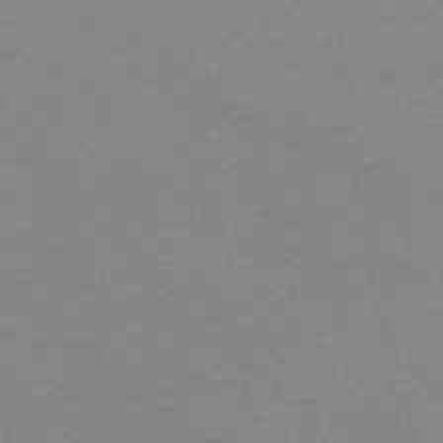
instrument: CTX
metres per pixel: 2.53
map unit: HNb
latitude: -48.1039
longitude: 58.4440
